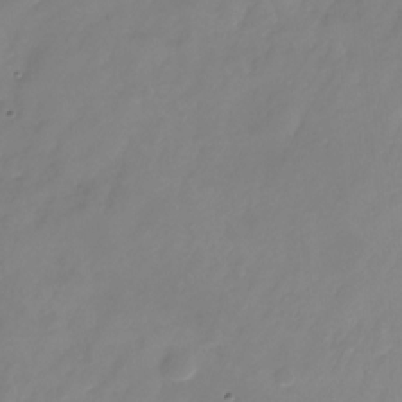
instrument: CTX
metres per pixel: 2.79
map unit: Nhu
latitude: -24.3117
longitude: -69.4427
